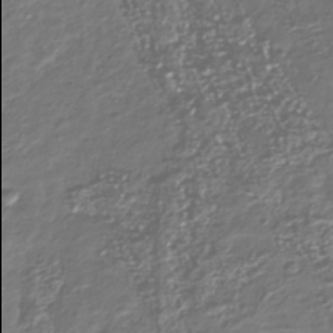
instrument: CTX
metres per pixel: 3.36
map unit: Nhu
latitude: -40.1983
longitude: -81.9906
